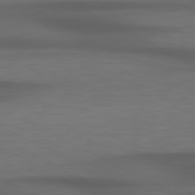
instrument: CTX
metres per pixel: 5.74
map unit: lApd
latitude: 79.3104
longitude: -119.9906
